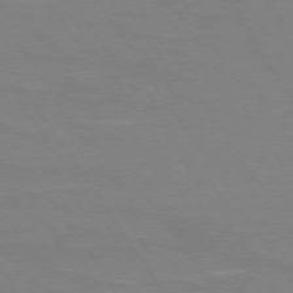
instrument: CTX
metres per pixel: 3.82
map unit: lApd
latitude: 73.8584
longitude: -56.7624
